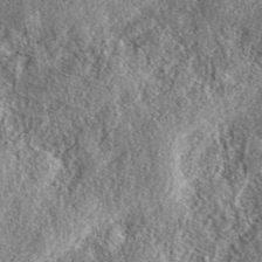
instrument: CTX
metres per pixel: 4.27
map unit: eAb
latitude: 39.2537
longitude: 108.1795
